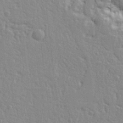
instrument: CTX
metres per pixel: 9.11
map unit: Ht
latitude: 9.2726
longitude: -76.7624
